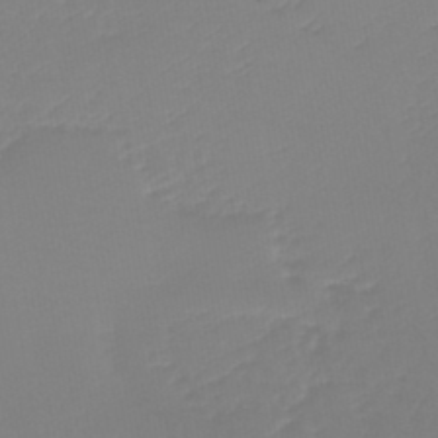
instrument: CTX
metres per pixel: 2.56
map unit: lHb
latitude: -45.6155
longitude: 72.2361
